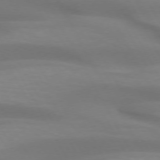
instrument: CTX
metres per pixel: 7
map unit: lApd
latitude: 72.6302
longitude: -49.4237
